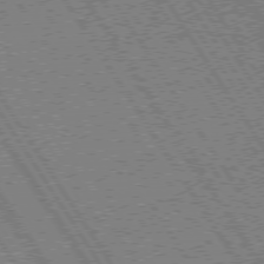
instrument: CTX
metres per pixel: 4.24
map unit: Hpe
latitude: 73.7261
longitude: -141.0647
